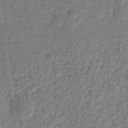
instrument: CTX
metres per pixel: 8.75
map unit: eHh
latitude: 8.0444
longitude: -74.3845
